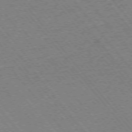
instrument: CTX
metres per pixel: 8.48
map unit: Ap
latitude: -75.2943
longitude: -86.9325
